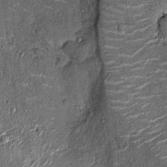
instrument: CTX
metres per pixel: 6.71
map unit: Nhu
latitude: -12.2929
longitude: -21.7638
